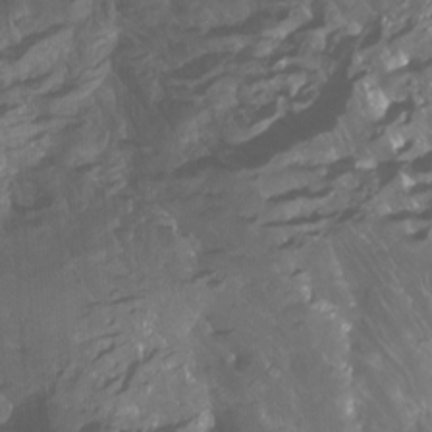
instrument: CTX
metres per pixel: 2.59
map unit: Ht
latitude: -15.5588
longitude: -43.8583
